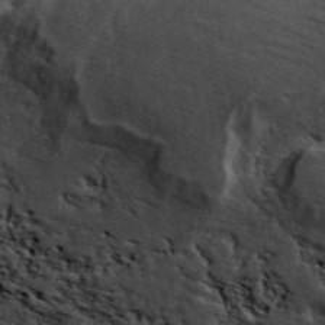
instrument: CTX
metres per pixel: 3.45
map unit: ANa
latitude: 41.8583
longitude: 52.1794
